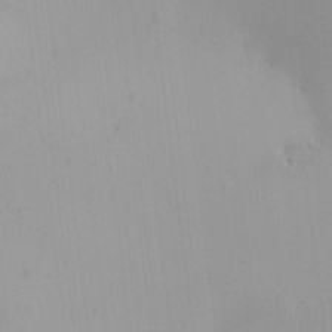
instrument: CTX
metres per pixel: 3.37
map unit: HNhu
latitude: 7.5749
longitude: -0.3467
